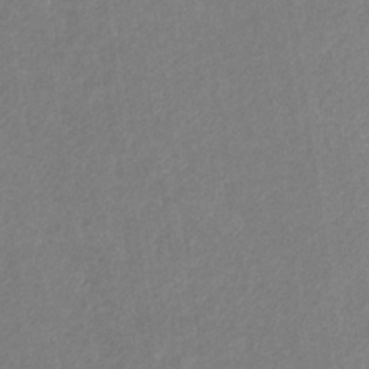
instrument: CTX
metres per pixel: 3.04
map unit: eHb
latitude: -31.5021
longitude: 70.3495
